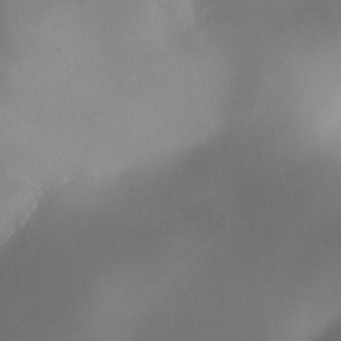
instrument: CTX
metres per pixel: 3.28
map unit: Ave
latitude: -10.4062
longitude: -122.3467
